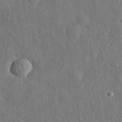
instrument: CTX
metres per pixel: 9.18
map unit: eHh
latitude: 31.6883
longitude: -77.9339
